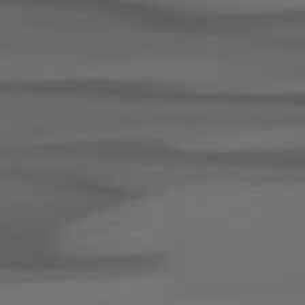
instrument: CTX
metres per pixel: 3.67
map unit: Hpe
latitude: 77.8016
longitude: -126.9703
